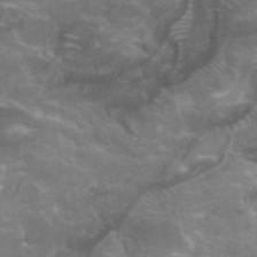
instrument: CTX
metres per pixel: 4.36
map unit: Hto
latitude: 33.4615
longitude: -44.0633
